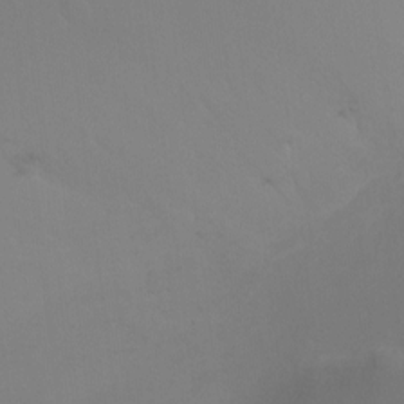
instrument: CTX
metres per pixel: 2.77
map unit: Ht
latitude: -3.4643
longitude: -25.3103
